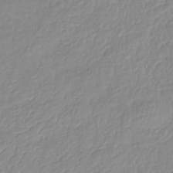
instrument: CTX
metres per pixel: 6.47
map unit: lHb
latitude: -41.5399
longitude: 75.4455
